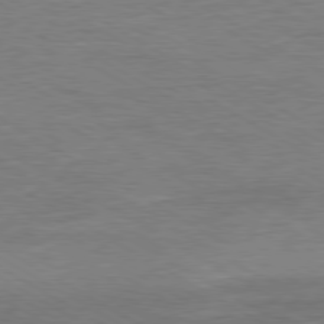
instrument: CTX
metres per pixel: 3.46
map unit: Ap
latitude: -80.4818
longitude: -87.3104
